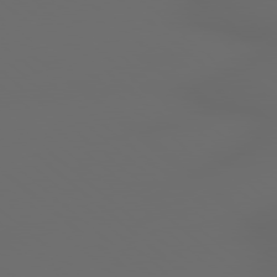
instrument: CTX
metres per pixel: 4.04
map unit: lApd
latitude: 79.1403
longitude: -167.5560
